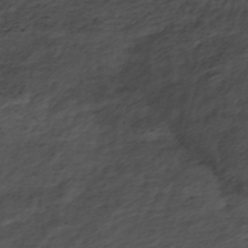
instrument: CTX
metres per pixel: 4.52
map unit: ANa
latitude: -44.8219
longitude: 105.4454
